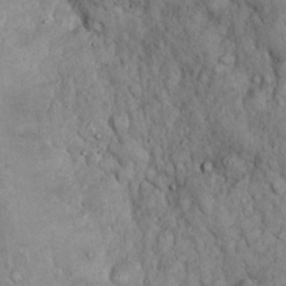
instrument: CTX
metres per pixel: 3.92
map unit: Hto
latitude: 18.4412
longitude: -60.6490
